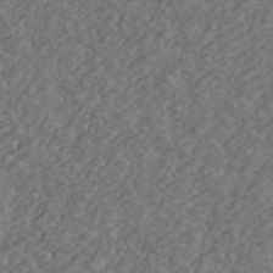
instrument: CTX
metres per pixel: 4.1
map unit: ANa
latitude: 43.5938
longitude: 30.3495
